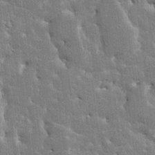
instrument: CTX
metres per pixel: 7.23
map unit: HNhu
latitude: 6.1389
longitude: -5.3482
